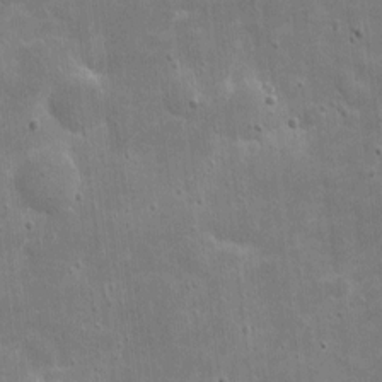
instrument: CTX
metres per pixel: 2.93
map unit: eHh
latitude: 4.4979
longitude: -70.8191
